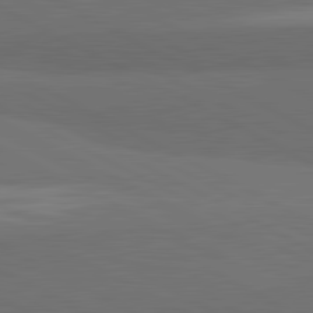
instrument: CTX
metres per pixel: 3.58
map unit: lApd
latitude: 81.9339
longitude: 159.5399
